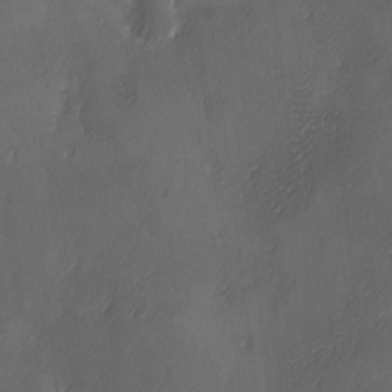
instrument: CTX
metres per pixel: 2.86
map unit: Ave
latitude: 2.1389
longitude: -112.4979
